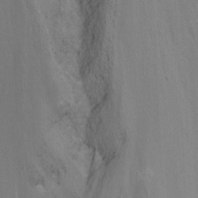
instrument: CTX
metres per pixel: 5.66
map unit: Nhu
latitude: -14.7275
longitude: -57.6315
